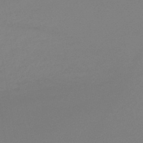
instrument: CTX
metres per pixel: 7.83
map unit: lHb
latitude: -44.9542
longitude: 64.4251
